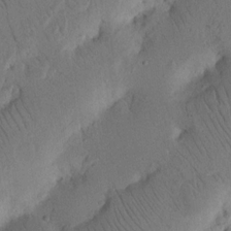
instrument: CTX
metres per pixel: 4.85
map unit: Nhu
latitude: 16.3656
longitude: -75.2159
